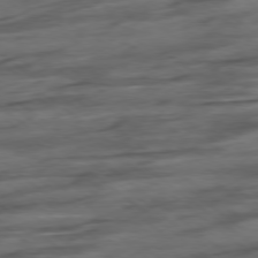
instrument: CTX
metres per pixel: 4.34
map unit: Hpe
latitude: -78.8408
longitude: -19.3859
